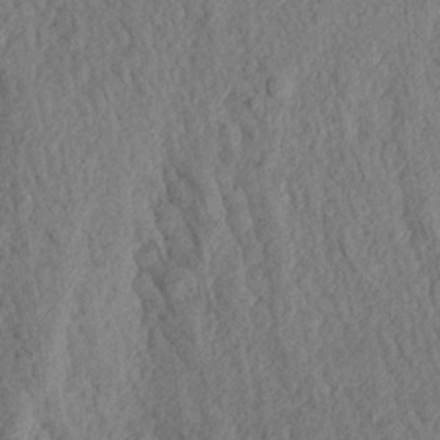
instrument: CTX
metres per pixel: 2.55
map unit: Aa
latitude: 18.1200
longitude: -145.4426
